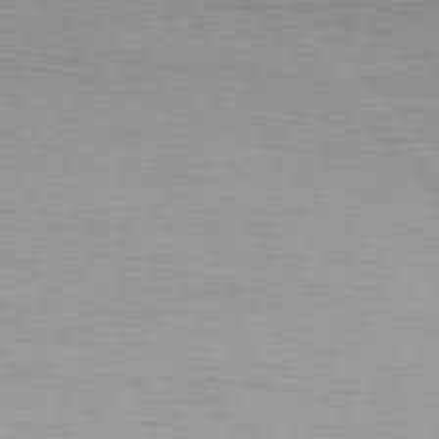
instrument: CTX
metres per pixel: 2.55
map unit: Hpe
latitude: 77.1214
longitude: -169.1781
